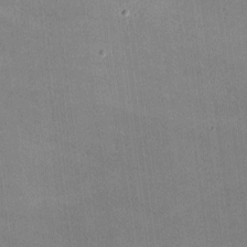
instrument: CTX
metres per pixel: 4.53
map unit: lHvf
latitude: -9.8044
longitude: -100.8947
